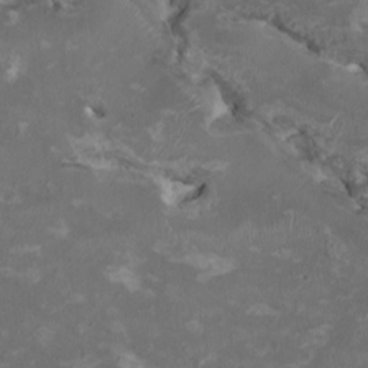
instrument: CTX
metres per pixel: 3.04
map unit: HNhu
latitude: 2.1389
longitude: -4.0633
